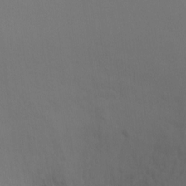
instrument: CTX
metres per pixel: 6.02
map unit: Ht
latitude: -6.5573
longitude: -35.0269
